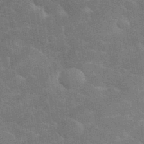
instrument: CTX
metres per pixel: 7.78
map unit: eHh
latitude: 36.4979
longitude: -66.7057
